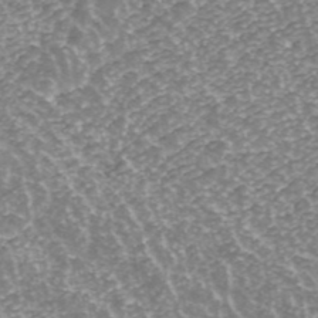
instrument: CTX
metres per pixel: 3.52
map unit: ANa
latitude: 43.6316
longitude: 24.8786
